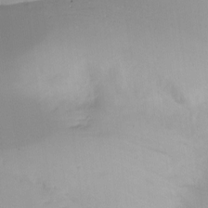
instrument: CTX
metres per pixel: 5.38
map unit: Ht
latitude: -15.8234
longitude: -44.5168
